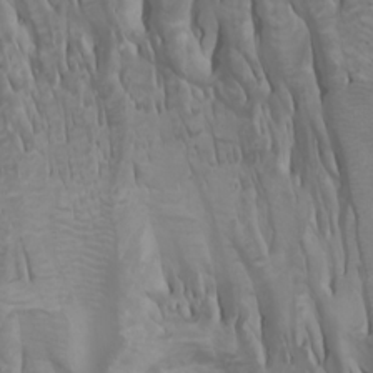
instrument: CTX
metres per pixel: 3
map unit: Htu
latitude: -0.8219
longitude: -76.9324
